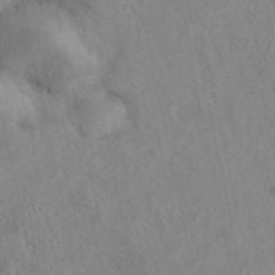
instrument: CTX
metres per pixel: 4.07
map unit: eAb
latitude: 41.0080
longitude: 109.3887
